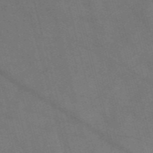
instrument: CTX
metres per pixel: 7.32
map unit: Nve
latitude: -57.2565
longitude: 51.5966
